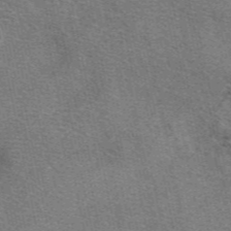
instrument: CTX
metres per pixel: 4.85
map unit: eAb
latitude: 48.7435
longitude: 114.3117
